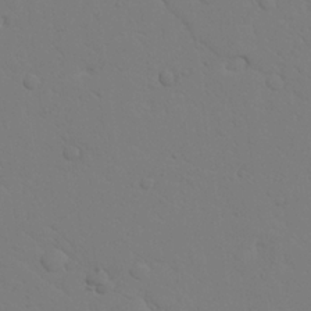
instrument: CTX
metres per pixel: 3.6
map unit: Nhu
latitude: 22.6679
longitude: -73.7828
